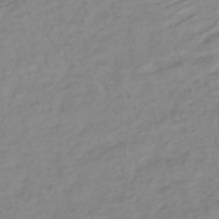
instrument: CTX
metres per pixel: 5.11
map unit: lHb
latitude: -36.7274
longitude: 70.1228
